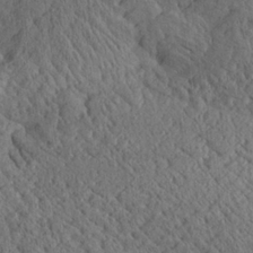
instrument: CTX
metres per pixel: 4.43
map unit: Aa
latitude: 24.8002
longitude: -134.5545
